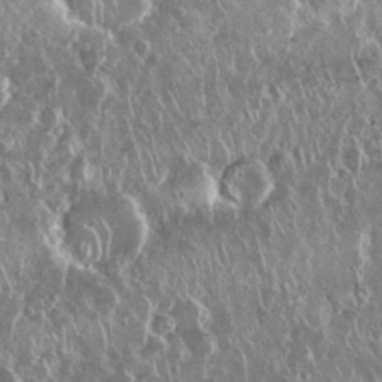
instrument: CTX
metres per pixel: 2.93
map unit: Nhu
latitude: 28.8569
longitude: -62.4979
